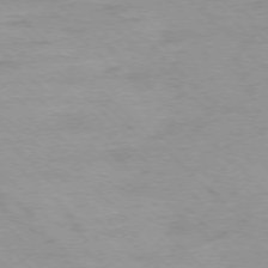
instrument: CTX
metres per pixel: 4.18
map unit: Ap
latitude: -77.1998
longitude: -84.8569
